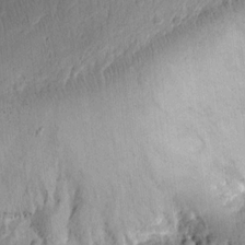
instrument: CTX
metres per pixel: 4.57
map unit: Ht
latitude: 8.4034
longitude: -75.4804
